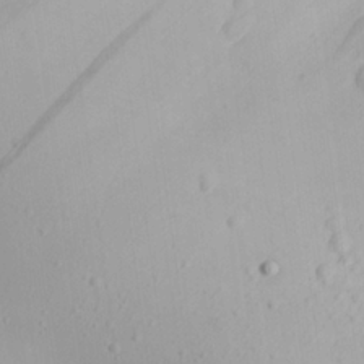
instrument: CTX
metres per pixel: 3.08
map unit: Aa
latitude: 24.4978
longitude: -136.6680
